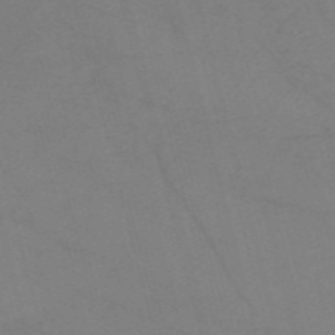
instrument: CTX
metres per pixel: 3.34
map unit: Nve
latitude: -58.0849
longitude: 51.0675
